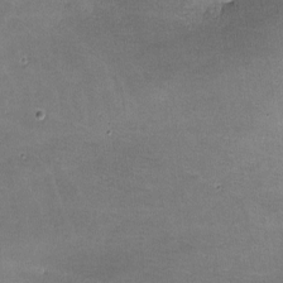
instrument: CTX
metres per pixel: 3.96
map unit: lHvf
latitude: -10.8219
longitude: -102.9513
